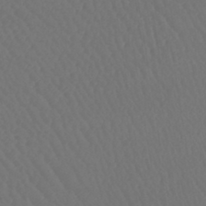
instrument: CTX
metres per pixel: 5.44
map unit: lHb
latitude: -42.9919
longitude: 67.2187
